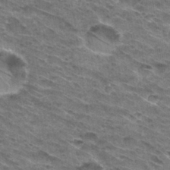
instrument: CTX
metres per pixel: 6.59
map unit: Hto
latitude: 31.3671
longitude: -46.6680
